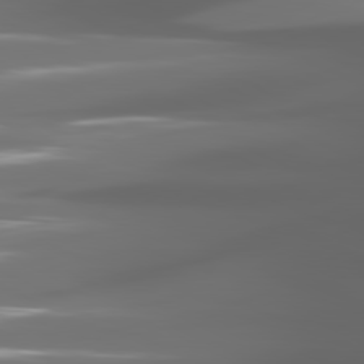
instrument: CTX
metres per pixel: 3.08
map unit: lApd
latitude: 80.9514
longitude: -140.8380
